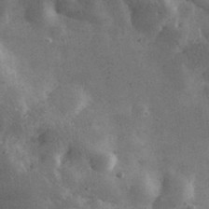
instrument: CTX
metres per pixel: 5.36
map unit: lHvf
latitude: 31.4049
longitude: -88.9892
